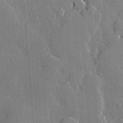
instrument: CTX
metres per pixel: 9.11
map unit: lHvf
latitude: 20.3090
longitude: 145.8800
